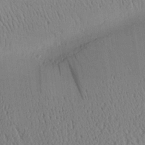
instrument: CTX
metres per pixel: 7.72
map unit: Aa
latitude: 25.3481
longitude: -134.1200
